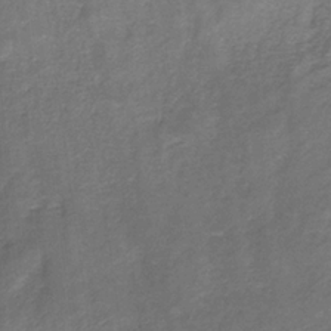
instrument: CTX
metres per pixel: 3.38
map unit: eHb
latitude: -32.1984
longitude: 67.1431
